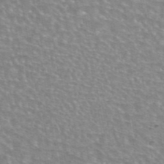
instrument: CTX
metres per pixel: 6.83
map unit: eAb
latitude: 44.6868
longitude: 106.6519
